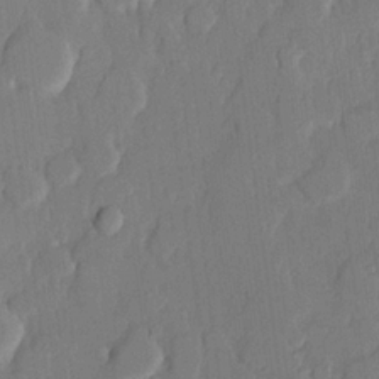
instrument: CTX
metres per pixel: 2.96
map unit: lHvf
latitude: 20.9325
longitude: 146.3873
